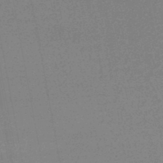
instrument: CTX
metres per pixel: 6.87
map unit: HNhu
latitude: -46.4629
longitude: 99.7855
